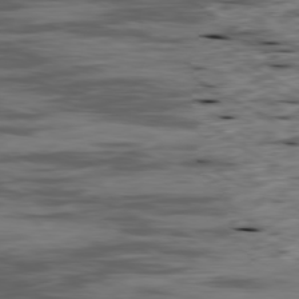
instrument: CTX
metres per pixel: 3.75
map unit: Ap
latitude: -80.0283
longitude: -101.7072
